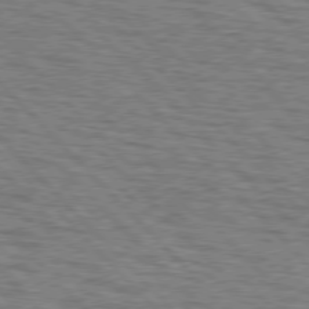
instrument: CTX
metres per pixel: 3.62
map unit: lApd
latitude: 76.6490
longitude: -72.4223
